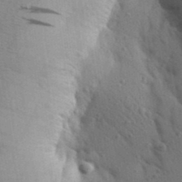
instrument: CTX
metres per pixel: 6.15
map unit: Aa
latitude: 26.3278
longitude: -149.0458
